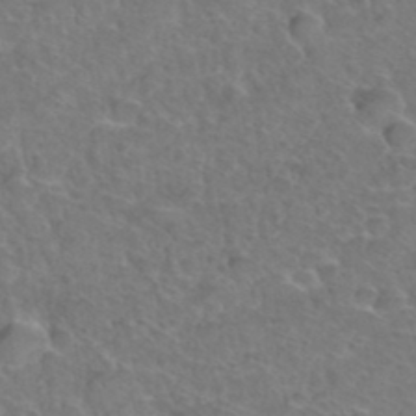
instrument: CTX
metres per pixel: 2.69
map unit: Hto
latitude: 36.4223
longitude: -47.4238
